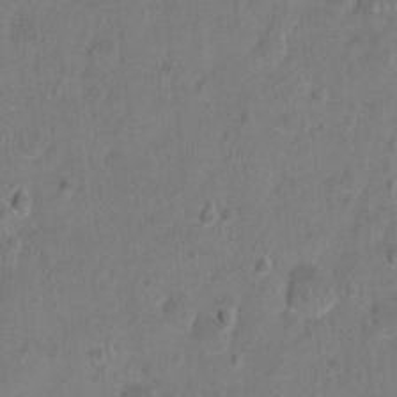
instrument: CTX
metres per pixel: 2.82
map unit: Hto
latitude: -6.8408
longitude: -35.5749
